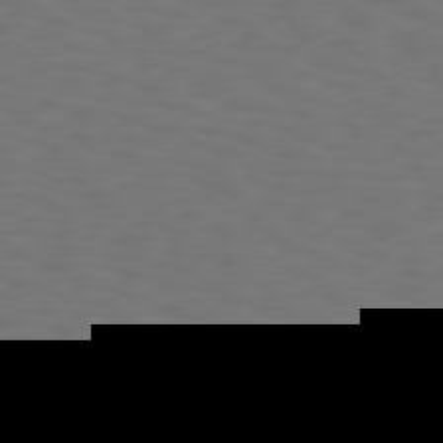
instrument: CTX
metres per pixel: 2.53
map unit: Hpe
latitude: 75.4049
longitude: -133.1592
